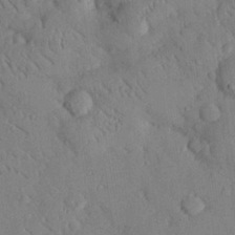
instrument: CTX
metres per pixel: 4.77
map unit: eHh
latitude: 27.2537
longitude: -80.3467
